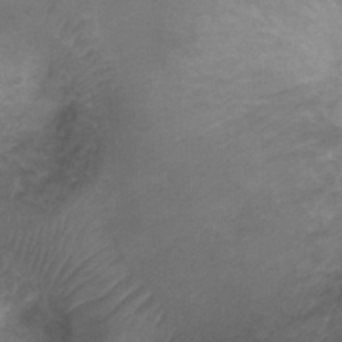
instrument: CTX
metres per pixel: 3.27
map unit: Ht
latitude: 3.5371
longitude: -29.4615
